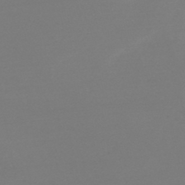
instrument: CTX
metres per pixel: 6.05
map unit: HNb
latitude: -44.3684
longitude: -45.2159
